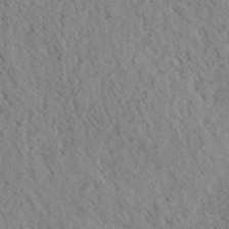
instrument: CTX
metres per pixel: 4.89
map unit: eHh
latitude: 34.9891
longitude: -140.2900
